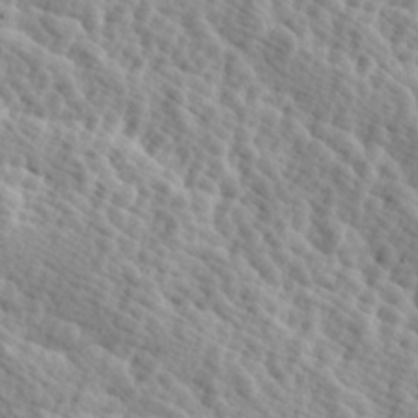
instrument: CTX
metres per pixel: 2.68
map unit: Hve
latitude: 25.4237
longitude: 145.6911
